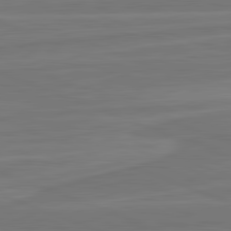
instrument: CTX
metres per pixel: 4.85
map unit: lApd
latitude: 82.2144
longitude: -174.8758
